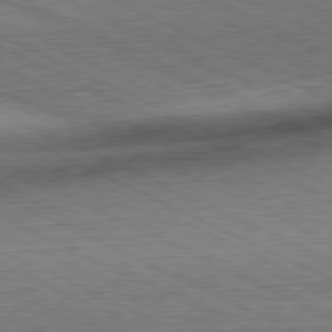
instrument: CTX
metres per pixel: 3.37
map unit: Hpe
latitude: -81.5021
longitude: 10.4251
